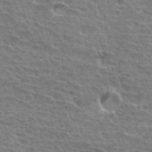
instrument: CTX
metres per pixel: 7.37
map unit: Hto
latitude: 34.3278
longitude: -43.2537
